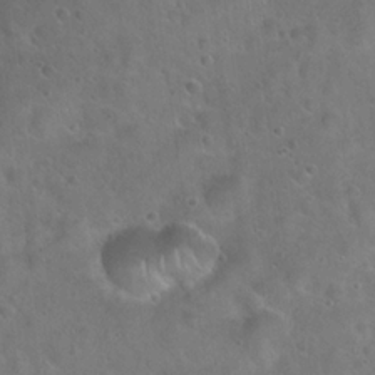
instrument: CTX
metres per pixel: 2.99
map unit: Hto
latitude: 22.1956
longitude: -53.6883
